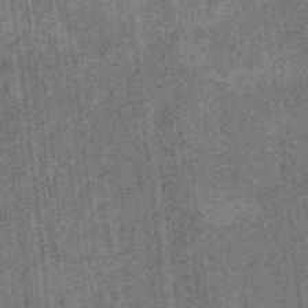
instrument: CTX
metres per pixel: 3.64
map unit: eHb
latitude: -35.7100
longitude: 79.3698
